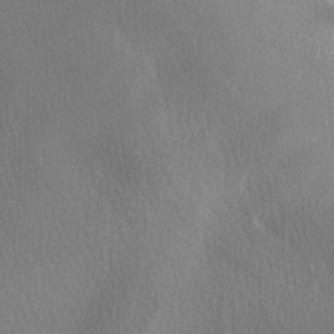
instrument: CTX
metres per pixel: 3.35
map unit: Ave
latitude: -7.1809
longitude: -122.6490
